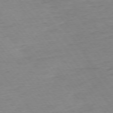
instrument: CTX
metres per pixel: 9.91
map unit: Ap
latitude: -75.2754
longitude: -80.4034
